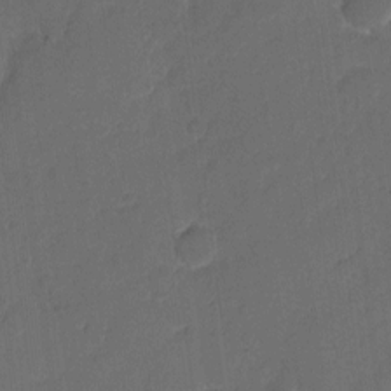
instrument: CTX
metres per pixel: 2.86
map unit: eHh
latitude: 5.4615
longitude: -65.4426
